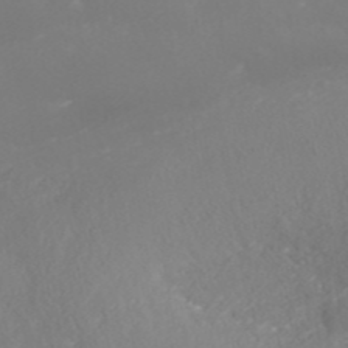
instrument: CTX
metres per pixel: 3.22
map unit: ANa
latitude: 42.1956
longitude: 28.4440
